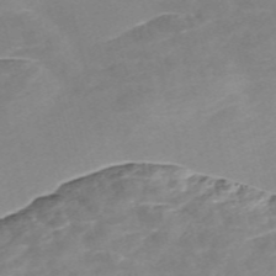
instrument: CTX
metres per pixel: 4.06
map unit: Nve
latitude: -57.3321
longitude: 59.0675
